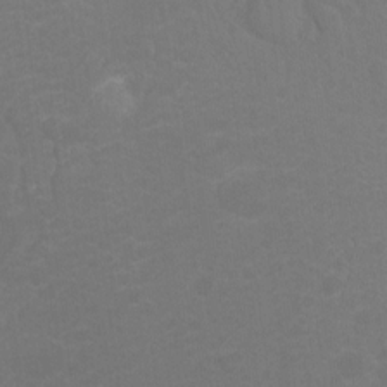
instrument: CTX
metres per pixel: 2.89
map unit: Hto
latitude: -8.1984
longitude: -43.9528
